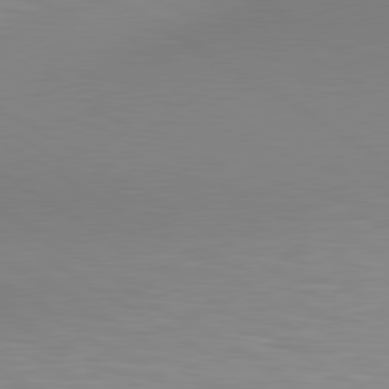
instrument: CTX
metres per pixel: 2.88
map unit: lApd
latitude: 80.2145
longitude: 133.5588
